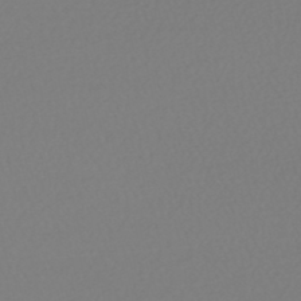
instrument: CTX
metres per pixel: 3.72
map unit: HNhu
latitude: -48.4818
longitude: 101.2753
